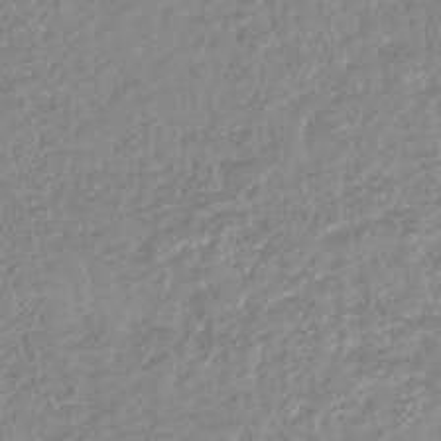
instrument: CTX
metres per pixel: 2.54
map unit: lHb
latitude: -44.1606
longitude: 71.9367
